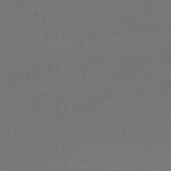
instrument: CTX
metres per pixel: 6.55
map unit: lHb
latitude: -43.6910
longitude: 66.2739
